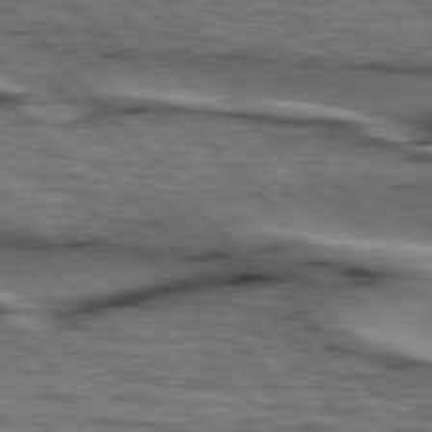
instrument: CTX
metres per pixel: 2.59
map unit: lApd
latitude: 76.5545
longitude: -72.0255
